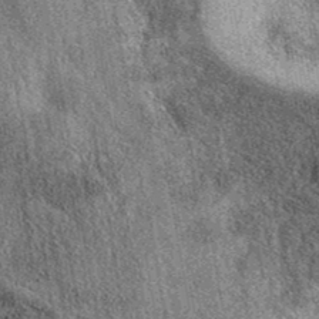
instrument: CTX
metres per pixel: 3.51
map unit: eAb
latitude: 39.1025
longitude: 108.2928
